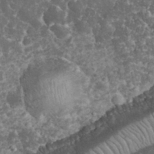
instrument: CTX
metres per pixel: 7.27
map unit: eHh
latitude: 33.0081
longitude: -62.6680
